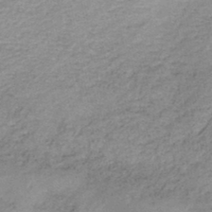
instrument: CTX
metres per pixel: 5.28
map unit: HNb
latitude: -45.8611
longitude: -45.1214
